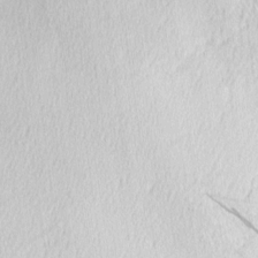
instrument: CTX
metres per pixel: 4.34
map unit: Hve
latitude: 2.5923
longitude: -121.1781
